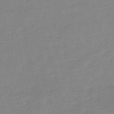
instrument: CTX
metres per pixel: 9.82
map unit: eHh
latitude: -52.6329
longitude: -24.7435
